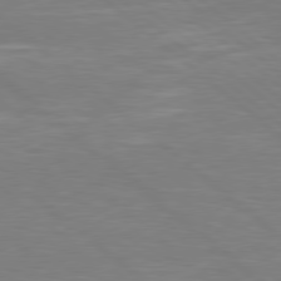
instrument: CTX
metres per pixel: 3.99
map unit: Hpe
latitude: 78.1389
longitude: -125.9528
